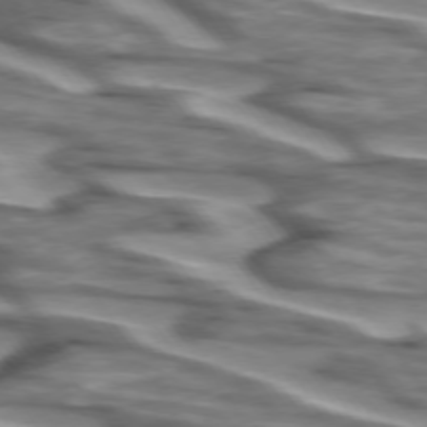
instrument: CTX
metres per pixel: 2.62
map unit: lApd
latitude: 74.5546
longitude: -58.1767
